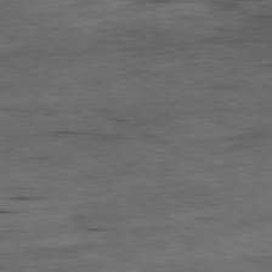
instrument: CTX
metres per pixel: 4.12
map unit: Ap
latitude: -80.9542
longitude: -83.7449
